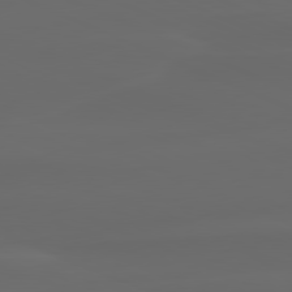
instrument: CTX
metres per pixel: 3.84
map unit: lApd
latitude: 80.4412
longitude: -118.1766
